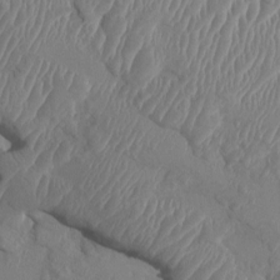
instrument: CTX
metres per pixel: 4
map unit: HNhu
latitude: 1.5749
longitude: -6.1578
